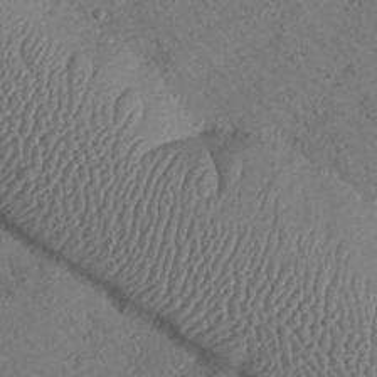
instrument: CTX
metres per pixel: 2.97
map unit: Nhu
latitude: 24.3845
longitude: -73.5938
